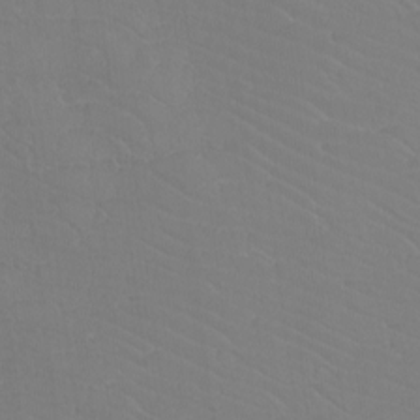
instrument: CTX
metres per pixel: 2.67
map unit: Htu
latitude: -12.1606
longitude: -72.1578
